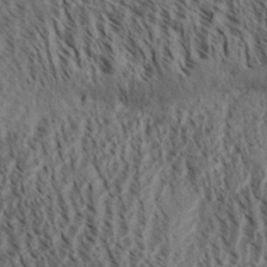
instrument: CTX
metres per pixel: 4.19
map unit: Aa
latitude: 30.8758
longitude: -138.4979
